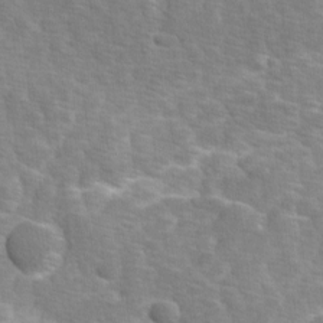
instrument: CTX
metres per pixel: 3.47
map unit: Ave
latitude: 0.9702
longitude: -111.9717
